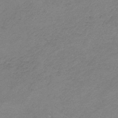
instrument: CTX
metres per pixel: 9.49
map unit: HNb
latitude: -35.1431
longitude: 55.8611
